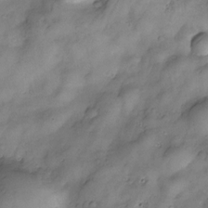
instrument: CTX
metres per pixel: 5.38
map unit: Nve
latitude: -25.8989
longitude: -148.9514
